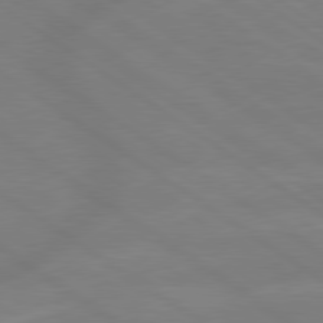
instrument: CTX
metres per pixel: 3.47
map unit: lApd
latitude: 79.3482
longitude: -142.7246
